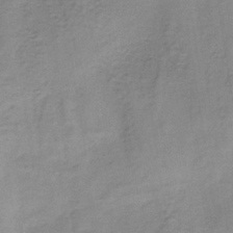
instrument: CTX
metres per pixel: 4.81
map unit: HNb
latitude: -33.9178
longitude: 60.1228
